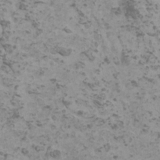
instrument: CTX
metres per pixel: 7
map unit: HNhu
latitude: 0.8191
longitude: 2.8597
